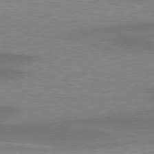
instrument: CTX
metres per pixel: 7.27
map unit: lApd
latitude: 79.5938
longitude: -95.1026
